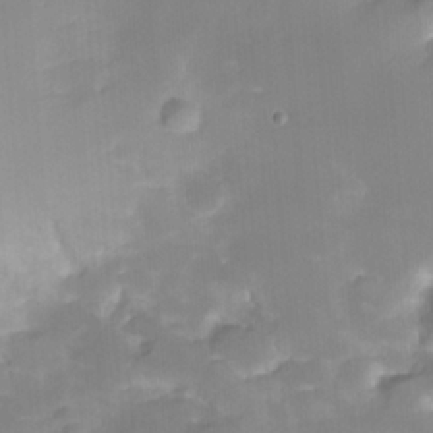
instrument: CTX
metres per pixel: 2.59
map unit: HNhu
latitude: -23.4455
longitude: 50.0850
